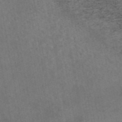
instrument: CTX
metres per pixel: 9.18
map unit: eAb
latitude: 45.4426
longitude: 124.1984
